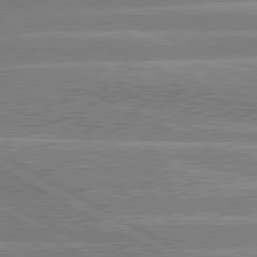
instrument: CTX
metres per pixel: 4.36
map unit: lApd
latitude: 80.8002
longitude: -131.2726
